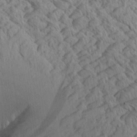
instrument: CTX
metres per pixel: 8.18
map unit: Aa
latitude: 24.7057
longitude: -134.2144
